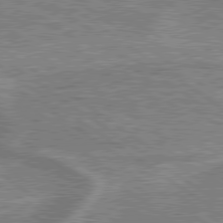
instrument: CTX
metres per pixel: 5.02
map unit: lApd
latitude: 79.5560
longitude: 175.4076
